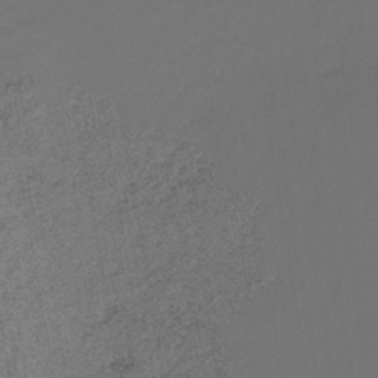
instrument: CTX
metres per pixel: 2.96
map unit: lHb
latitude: -39.7100
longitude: 62.9541
